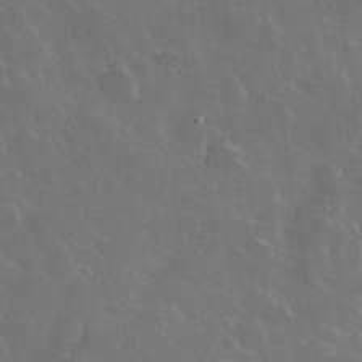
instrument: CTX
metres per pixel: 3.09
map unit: lHvf
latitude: 36.7813
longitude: -90.6302
